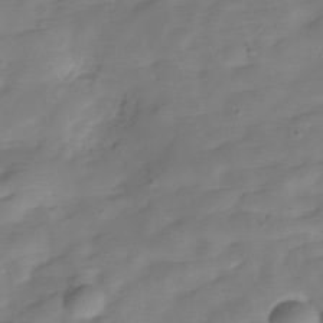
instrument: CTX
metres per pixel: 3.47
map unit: Hve
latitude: -29.7856
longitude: 91.9745
